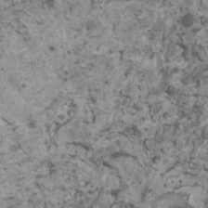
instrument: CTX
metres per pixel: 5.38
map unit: HNhu
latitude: 2.6490
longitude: 3.7099
